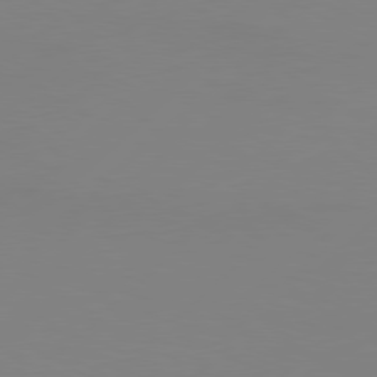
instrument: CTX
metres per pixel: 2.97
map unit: Hpe
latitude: 78.1578
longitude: -127.1025
